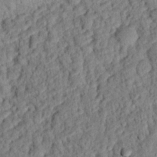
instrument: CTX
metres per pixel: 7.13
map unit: eHh
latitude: 25.5749
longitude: -79.1026
